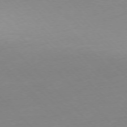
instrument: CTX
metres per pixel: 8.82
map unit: Ap
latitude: -77.3888
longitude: -63.5560
